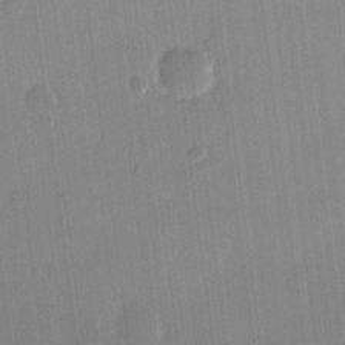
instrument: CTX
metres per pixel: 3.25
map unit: eHh
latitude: 13.8772
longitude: -69.4993
